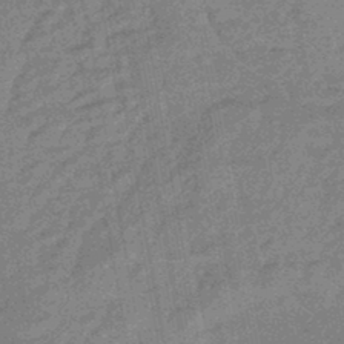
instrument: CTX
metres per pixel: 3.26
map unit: eHb
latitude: -44.7274
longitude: 88.5196
